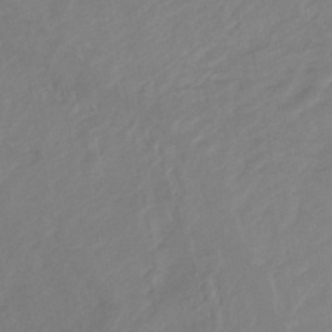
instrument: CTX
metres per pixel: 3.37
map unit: HNhu
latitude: -46.5007
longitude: 93.0675
